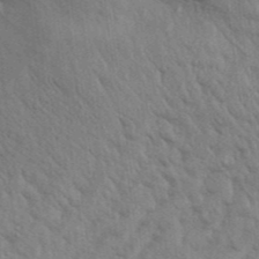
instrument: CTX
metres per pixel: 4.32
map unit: Aa
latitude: 30.5735
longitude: -135.1025
